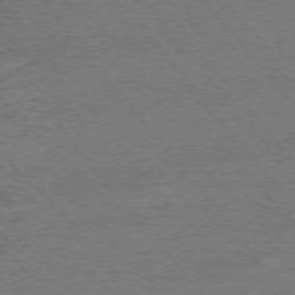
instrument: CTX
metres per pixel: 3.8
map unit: Ap
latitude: -76.5574
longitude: -96.6868
